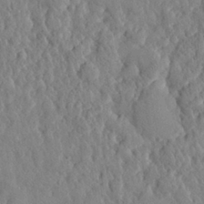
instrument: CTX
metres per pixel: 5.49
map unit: eHh
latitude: 28.2900
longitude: -76.1200
